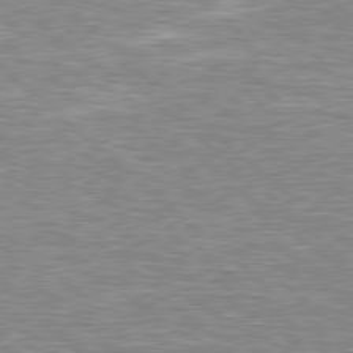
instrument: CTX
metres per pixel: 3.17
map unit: Hpe
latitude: 78.5546
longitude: -157.2159
